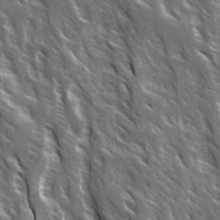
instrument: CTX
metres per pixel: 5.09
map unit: Ave
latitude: 15.1026
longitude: -131.9528
